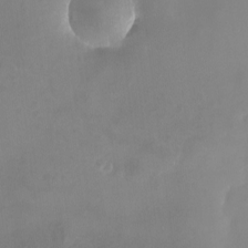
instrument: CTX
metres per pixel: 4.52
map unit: eHh
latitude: -5.3131
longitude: -77.6127
